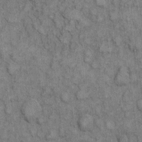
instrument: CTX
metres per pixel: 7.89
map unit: eHh
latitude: 7.3482
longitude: -64.2334
